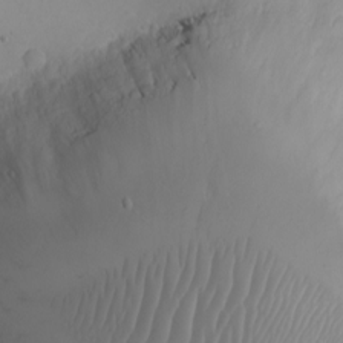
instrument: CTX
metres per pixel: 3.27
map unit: eHh
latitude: -5.7477
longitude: -80.7435
